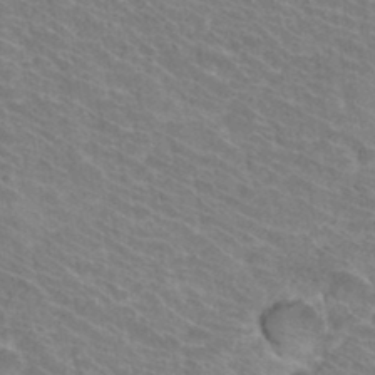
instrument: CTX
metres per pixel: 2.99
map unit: Hto
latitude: 33.7639
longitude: -41.8772
